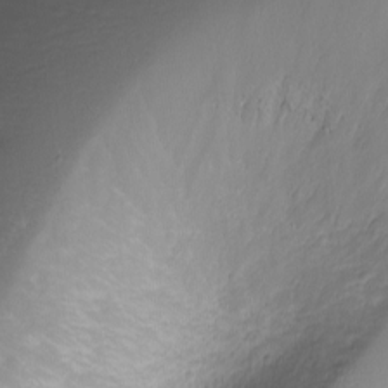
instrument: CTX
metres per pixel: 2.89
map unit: eHh
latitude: -1.5022
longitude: -78.2145
